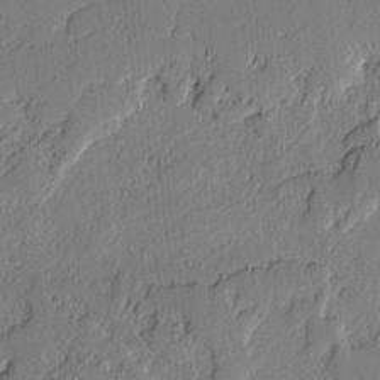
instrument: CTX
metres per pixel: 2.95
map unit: lAvf
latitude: -1.6722
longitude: -106.8947
